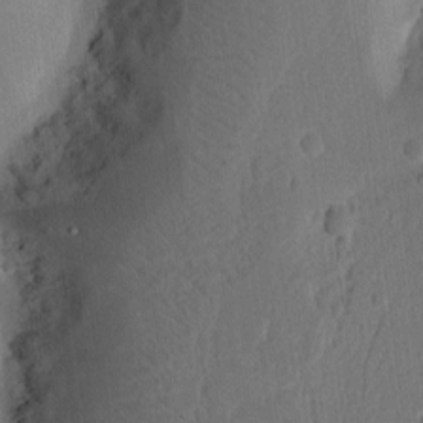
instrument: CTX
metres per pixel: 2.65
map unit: Ht
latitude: 10.8191
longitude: -74.8569
